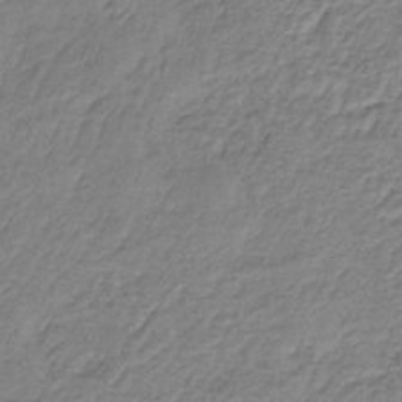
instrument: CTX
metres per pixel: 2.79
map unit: lHb
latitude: -36.1416
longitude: 61.0109
